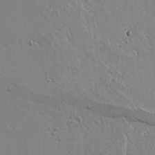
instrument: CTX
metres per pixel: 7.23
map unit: lAvf
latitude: 14.5357
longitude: -125.9906
